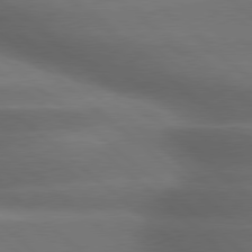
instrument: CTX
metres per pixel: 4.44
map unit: lApd
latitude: 79.2915
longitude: -117.2159
